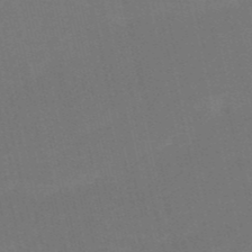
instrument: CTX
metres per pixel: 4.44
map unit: HNb
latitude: -51.5777
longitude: -48.9514
